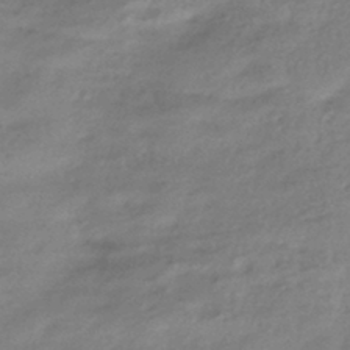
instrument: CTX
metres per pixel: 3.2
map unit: HNhu
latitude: -41.3509
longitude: 94.1794
